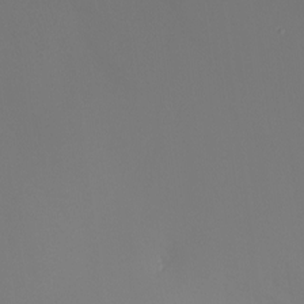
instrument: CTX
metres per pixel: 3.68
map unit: Nhu
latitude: -7.6722
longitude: -91.4804
